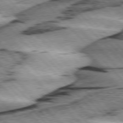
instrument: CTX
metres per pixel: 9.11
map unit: lApd
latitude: 76.0444
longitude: -78.6869
